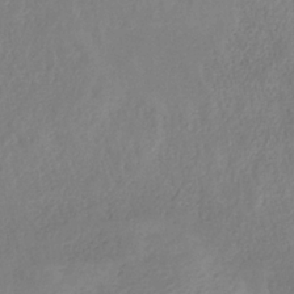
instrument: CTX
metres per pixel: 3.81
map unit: HNb
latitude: -33.1054
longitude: 55.7667
